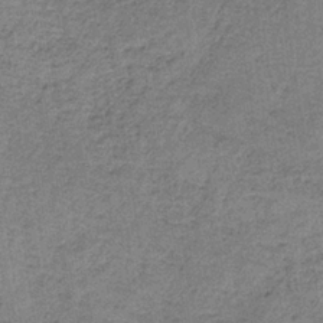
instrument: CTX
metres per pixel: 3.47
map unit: HNb
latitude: -35.0108
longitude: 54.2551
